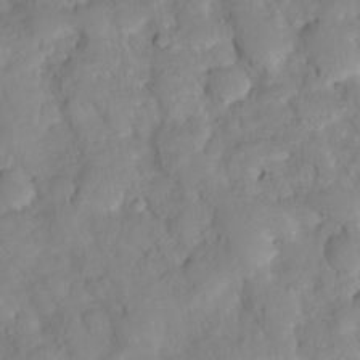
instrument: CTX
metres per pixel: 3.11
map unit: HNhu
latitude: -23.8234
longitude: 49.4266
